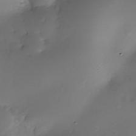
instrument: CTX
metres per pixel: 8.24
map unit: Nhe
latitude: -35.9367
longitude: -117.4426
